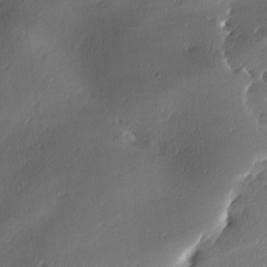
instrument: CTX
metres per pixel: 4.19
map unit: lAa
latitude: -10.8030
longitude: -124.7624
